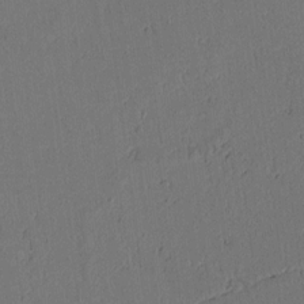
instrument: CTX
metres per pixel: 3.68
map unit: lAvf
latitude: 8.9136
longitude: 166.6896
